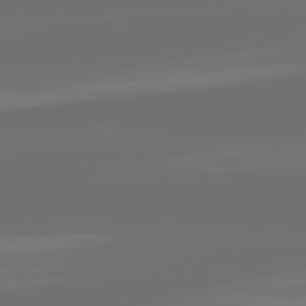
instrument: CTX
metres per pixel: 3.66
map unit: lApd
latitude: 82.2333
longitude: -166.6679
